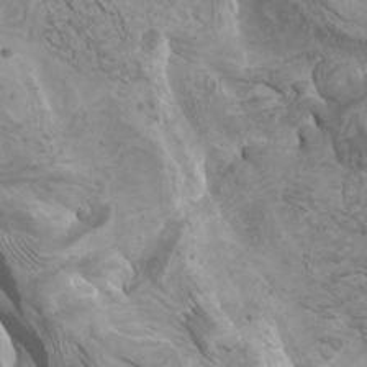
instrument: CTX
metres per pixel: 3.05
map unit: Htu
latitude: -6.4251
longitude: -75.7639
